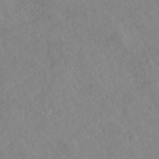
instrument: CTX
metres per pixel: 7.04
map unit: ANa
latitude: 42.6302
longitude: 27.2375
